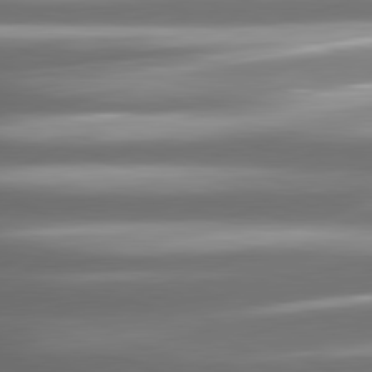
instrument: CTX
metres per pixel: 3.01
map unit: lApd
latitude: 81.3859
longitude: -143.5371
